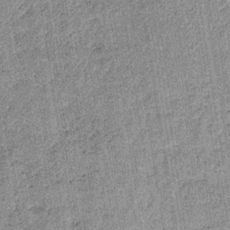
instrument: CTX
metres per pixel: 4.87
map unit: lHb
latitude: -36.7463
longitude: 64.0850
